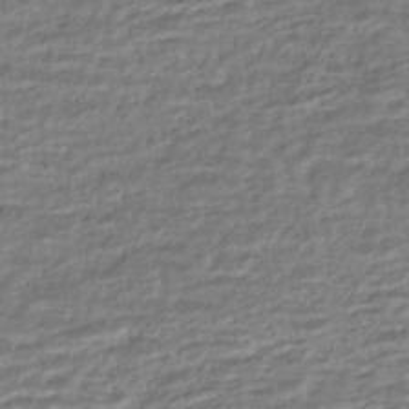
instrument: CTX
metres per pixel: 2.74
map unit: HNhu
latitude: -45.0864
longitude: 100.9919
